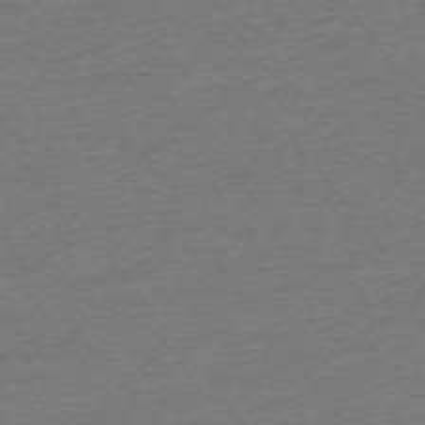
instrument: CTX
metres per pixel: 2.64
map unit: Ap
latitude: -74.9542
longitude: -88.4034
